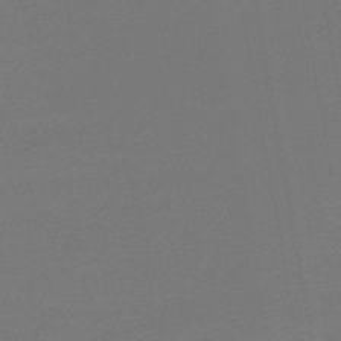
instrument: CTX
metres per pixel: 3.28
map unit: HNb
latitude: -48.9353
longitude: 59.7099
